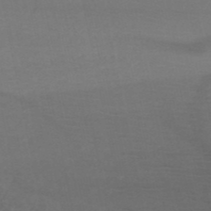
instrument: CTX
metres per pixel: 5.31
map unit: HNb
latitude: -49.5588
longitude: -43.5749
